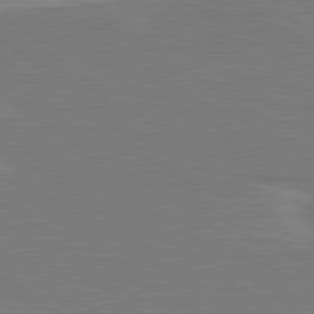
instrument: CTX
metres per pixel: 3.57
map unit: lApd
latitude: 79.3104
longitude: -92.2144
